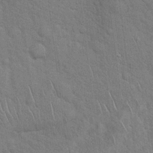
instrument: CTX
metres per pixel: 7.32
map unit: Hto
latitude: 19.0458
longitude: -51.5938
